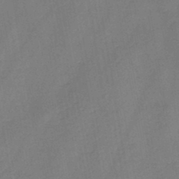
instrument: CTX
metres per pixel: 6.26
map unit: HNb
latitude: -46.6518
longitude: -37.8395
